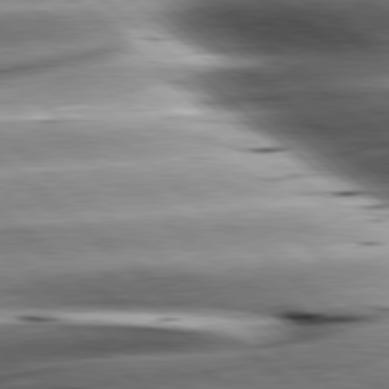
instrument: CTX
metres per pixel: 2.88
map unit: lApd
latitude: 80.3467
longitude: -143.2726
